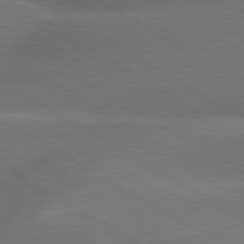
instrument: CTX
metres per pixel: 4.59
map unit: lApd
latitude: 79.8773
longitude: -155.8016
